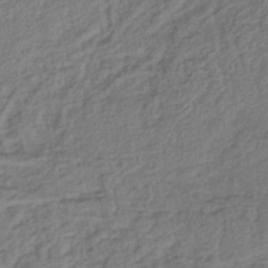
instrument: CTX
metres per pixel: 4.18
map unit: lHb
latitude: -39.5210
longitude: 61.8233
